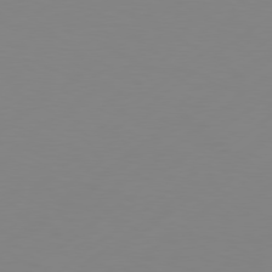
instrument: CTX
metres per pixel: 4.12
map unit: Hpe
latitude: 77.9339
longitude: -130.1389
